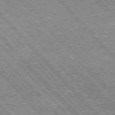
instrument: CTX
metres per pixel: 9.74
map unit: Hpe
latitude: 75.8772
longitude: -127.0081
